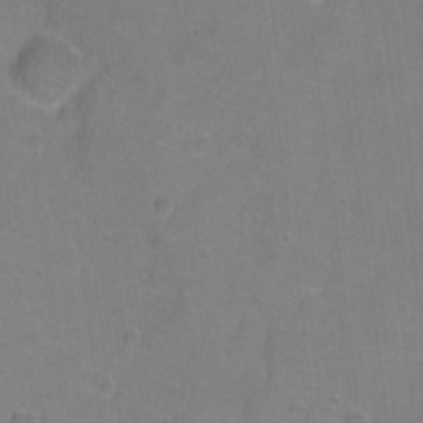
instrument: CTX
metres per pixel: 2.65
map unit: Hto
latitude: 2.4790
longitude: -33.1403
